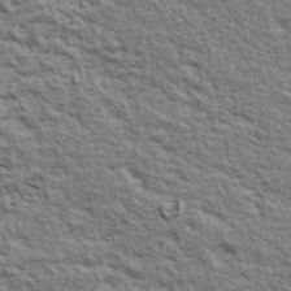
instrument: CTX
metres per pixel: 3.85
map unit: ANa
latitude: 43.1025
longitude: -87.7827
